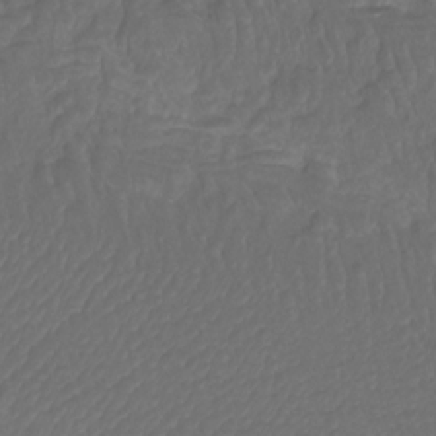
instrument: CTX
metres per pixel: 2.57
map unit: Htu
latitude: -12.5952
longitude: -69.9150
